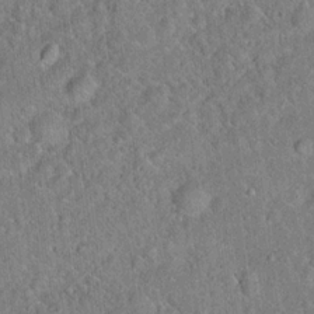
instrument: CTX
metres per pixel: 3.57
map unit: Hto
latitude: 17.4237
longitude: -52.3467
